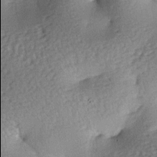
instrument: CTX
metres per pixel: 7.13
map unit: lAa
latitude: -6.9164
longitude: -125.9906
